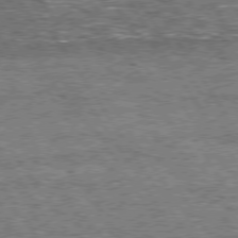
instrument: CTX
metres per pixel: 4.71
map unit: Hpe
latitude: 75.2537
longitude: -155.1025
